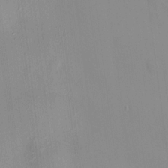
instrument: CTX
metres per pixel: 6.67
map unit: HNhu
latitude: 11.6694
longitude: 9.8611
